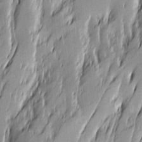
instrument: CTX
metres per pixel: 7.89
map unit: Ave
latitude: 14.1389
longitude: -131.7261
